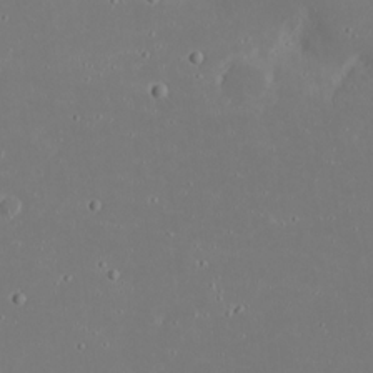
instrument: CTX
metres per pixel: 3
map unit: eHh
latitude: 20.1578
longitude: -72.6302
